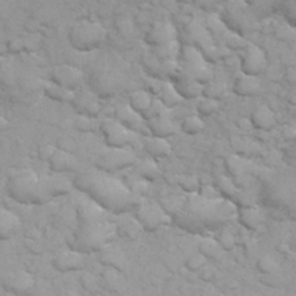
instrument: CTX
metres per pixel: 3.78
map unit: eHh
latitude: 32.4223
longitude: -62.7436
